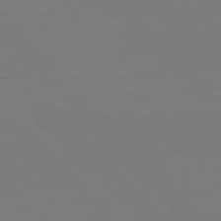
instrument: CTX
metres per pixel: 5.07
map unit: Hpe
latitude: 77.2915
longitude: -169.0837
